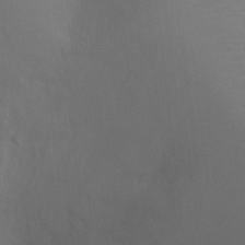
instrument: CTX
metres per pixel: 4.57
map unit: Ht
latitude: -5.1620
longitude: -25.0269
